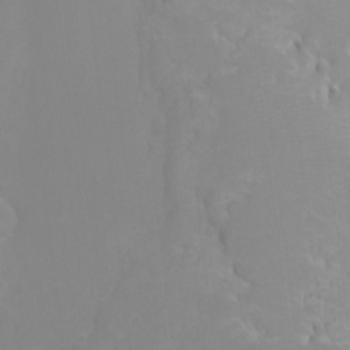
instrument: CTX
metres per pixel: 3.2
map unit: Ht
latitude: -3.0675
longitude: -25.9150
